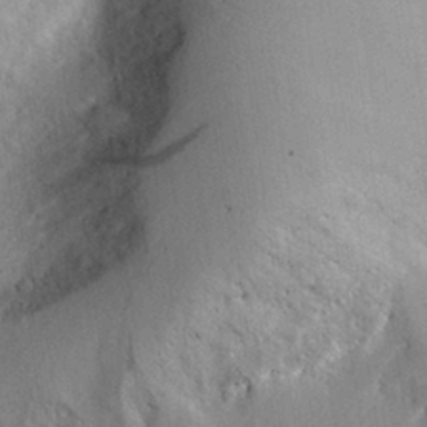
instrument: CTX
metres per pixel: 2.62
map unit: Aa
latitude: 29.2915
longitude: -144.1578
